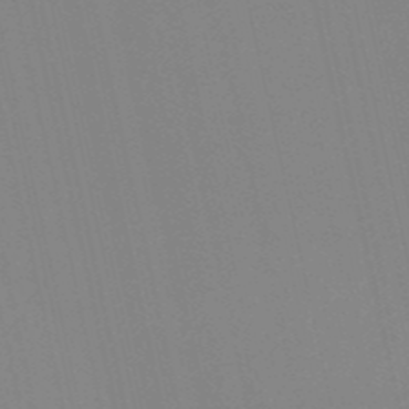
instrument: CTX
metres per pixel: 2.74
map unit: HNb
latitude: -53.0675
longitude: -36.8191
